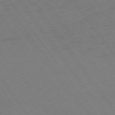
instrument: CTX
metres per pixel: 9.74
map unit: Ap
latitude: -74.6330
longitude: -70.1578
